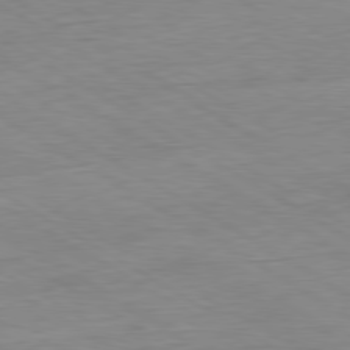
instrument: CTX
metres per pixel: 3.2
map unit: Ap
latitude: -80.7274
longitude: -78.9892
